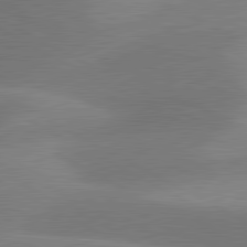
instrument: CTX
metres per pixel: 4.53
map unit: lApd
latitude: 80.9136
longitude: 125.0297
